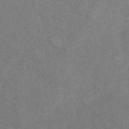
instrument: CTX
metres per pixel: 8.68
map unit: Ht
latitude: 5.2537
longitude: -37.1781
